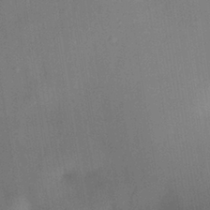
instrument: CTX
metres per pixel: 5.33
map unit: HNhu
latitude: 13.2159
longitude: 11.0675
